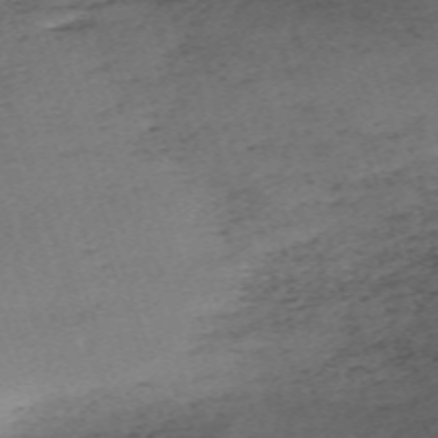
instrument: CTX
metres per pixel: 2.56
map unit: eHh
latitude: -63.7288
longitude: 50.7652
